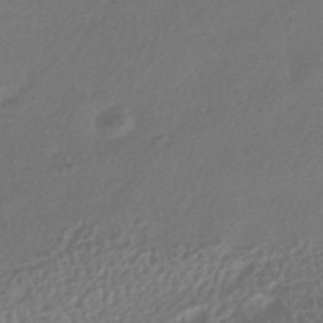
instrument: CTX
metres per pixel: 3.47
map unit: HNhu
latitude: -42.9352
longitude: 95.1809
